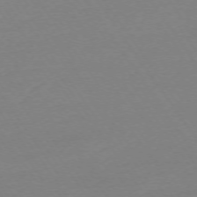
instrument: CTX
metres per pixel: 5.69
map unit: Ap
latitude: -74.3118
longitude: -81.0080
